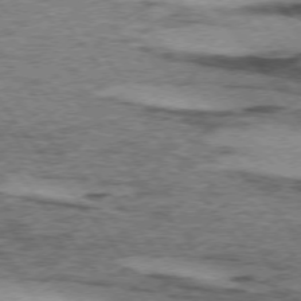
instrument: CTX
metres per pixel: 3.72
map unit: lApd
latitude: 73.9906
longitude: -76.4790
